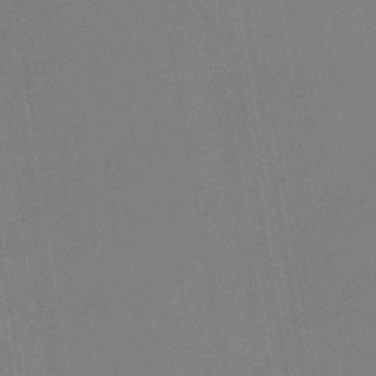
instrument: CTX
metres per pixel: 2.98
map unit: lHb
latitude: -41.6533
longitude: 78.0472
